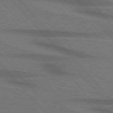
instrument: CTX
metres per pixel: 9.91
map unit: lApd
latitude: 75.8394
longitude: -84.4790
